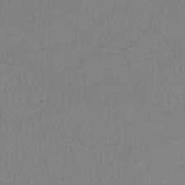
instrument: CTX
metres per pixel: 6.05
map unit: lHb
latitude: -41.5966
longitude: 72.9164
